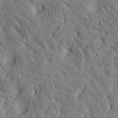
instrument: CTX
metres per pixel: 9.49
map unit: Htu
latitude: -2.8974
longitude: 175.6721
